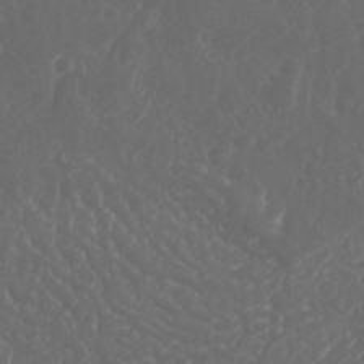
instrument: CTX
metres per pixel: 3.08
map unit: Nhu
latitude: 26.2334
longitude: -63.8773
